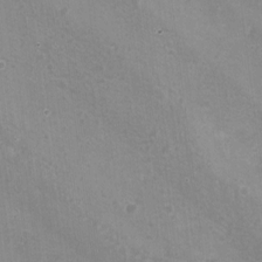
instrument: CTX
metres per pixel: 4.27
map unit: Hto
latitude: -4.1416
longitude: -36.2901
